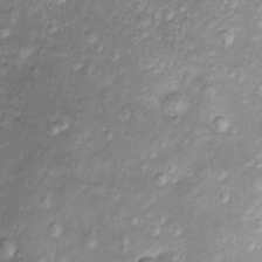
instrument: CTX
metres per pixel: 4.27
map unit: Htu
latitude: -5.2942
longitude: 157.6911
